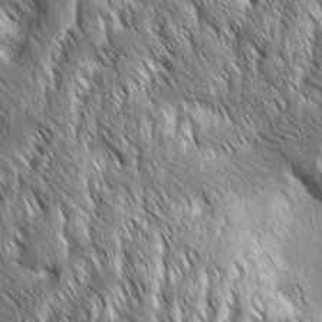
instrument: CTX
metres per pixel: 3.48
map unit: Aa
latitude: 8.1578
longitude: -132.3656
